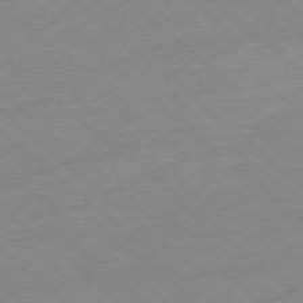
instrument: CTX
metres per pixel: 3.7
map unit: Ap
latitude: -77.6533
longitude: -96.7435
